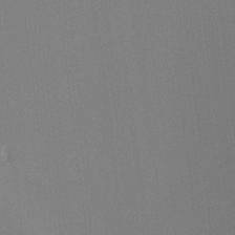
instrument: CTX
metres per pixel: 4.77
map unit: Hto
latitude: -8.9353
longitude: -46.5168
